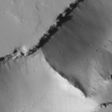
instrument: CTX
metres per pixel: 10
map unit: eHh
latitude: 25.4993
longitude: -88.7436
